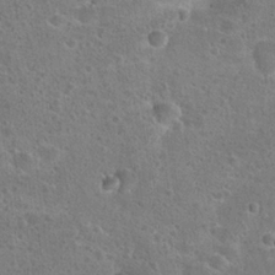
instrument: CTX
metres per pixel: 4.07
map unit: Hto
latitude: 23.6127
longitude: -48.7057
